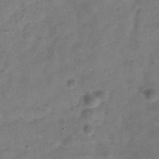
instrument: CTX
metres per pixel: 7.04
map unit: Hve
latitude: -32.6897
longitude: 89.6911
